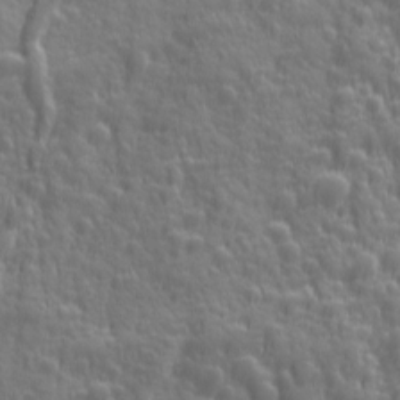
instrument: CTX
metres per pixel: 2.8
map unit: Ave
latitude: 12.5735
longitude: -104.3279
